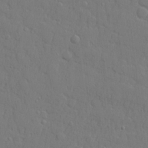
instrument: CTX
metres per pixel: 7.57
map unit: lHvf
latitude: 23.3859
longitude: 141.8800
